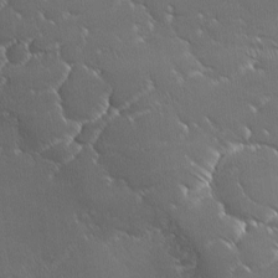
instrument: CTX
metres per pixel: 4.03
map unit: Ave
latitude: 1.5749
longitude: -113.6694
